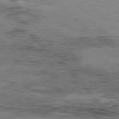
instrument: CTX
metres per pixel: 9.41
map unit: Hpe
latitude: -77.2376
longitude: 12.3117
